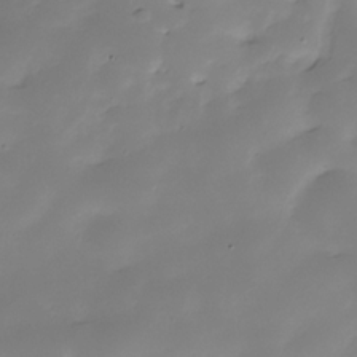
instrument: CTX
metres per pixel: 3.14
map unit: Hve
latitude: -28.6896
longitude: 91.6344
